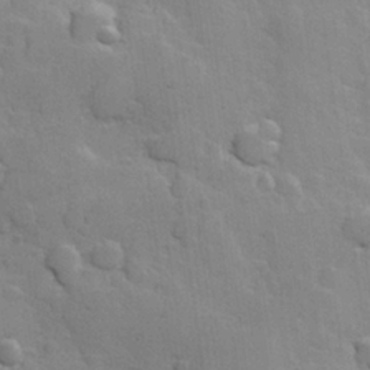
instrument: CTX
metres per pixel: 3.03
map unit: Hve
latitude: 23.7827
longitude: 148.4251
